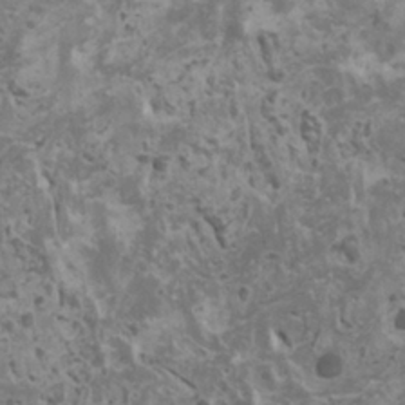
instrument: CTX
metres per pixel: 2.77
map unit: HNhu
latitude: -0.4062
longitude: 2.1794
